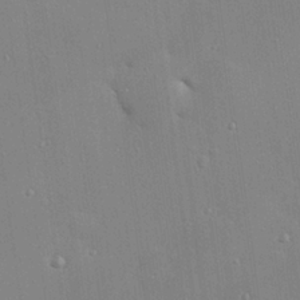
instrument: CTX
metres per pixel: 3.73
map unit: Hve
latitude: 25.7449
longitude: -90.3467
